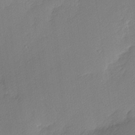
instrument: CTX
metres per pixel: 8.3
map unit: Nhu
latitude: 1.6316
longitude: -75.5749
